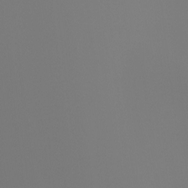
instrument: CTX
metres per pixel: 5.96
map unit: Ht
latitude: -4.0850
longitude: -61.7260
